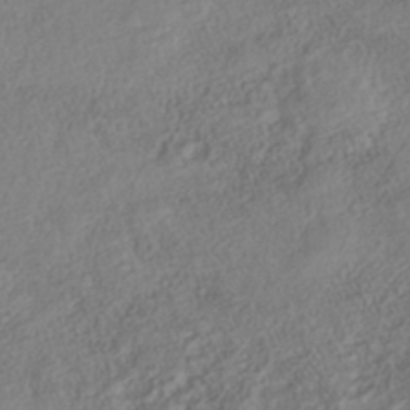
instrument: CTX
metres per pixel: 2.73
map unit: Nhe
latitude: -41.0297
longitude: -110.7813
